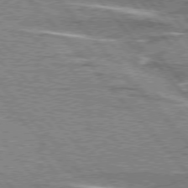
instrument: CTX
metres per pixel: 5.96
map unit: lApd
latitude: 76.0255
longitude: -80.8758
